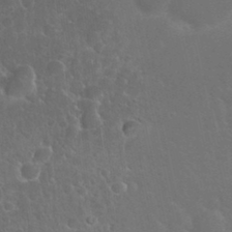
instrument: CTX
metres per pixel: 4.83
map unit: Nhu
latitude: 27.7828
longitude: -62.1200
